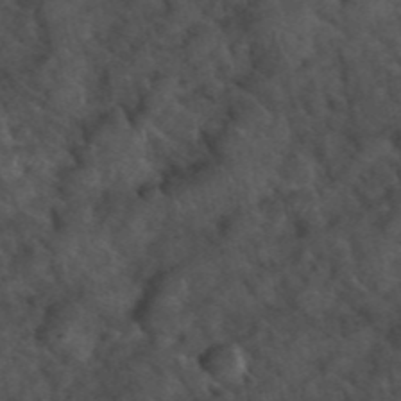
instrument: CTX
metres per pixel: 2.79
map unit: eHh
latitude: 39.7450
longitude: -56.7813
